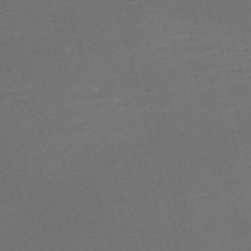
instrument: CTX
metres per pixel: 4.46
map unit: Nve
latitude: -59.3320
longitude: 58.2361
